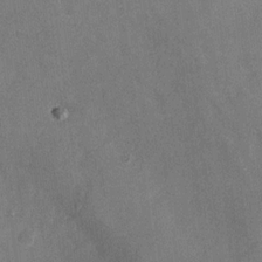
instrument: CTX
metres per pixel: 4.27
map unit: Nhu
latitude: -28.0661
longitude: -58.7435
